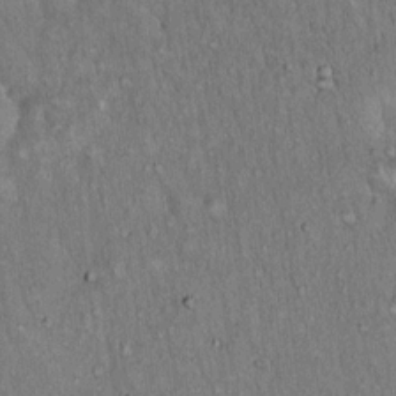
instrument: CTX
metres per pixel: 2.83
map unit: Hto
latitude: 15.4805
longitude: -58.9703
